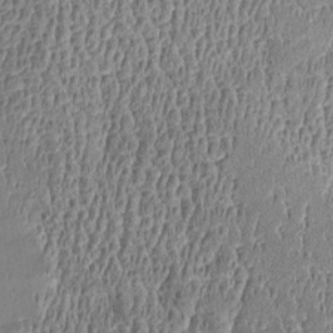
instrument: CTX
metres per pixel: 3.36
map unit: Htu
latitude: -5.4076
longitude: 176.4251
